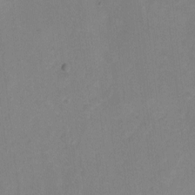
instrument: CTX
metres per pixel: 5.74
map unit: Nhu
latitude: -7.5210
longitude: -39.9150
